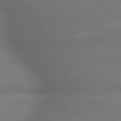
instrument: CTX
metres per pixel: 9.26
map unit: lApd
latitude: 79.5560
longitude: -167.8016
